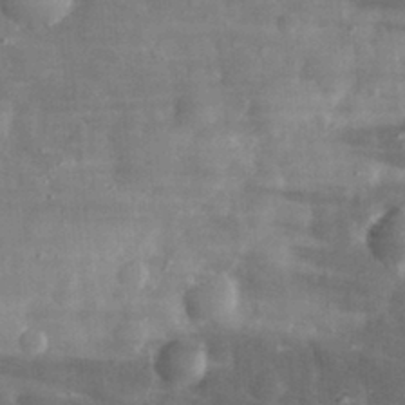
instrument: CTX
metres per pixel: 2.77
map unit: eHh
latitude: 31.3671
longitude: -71.5182
